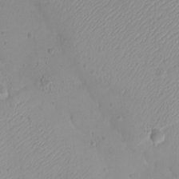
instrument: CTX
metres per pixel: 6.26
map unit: eHh
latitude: -9.4454
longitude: -69.0458
